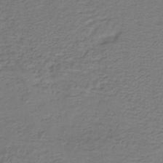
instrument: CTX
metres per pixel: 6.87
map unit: lHb
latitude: -38.6141
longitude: 57.8422
